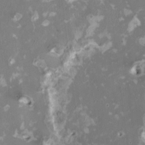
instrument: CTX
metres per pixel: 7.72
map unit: HNhu
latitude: 1.6694
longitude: -3.3670
